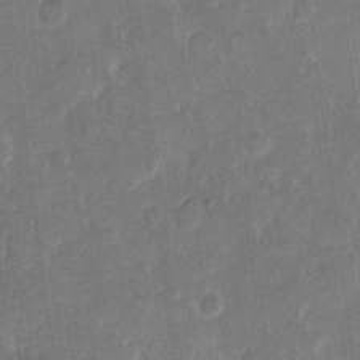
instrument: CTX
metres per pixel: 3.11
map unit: eHh
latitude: 9.9528
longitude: -64.7057
